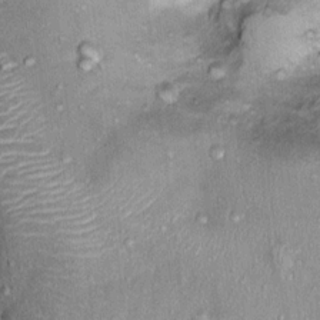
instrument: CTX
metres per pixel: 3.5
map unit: Ht
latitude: 13.5371
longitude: -40.6112
